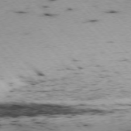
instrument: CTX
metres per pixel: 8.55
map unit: Ap
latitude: -76.7085
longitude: -60.4034
